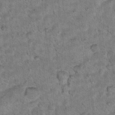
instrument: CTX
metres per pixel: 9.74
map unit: Hto
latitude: 11.8961
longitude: -37.3481
